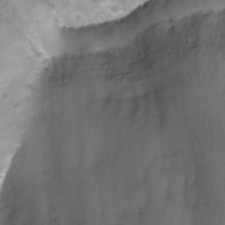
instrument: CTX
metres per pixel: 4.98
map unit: Nhu
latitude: -13.4643
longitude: -56.5167
